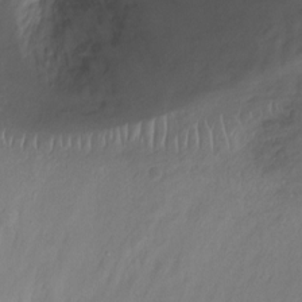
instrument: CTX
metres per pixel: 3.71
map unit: Ht
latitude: -9.0108
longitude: -20.2901
